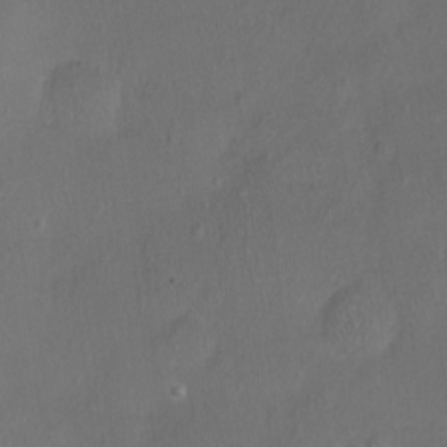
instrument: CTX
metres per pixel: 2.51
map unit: Nhu
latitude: -11.2187
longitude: -36.9136
